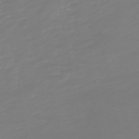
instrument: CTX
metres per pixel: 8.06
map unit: lHb
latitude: -49.4833
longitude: 82.5574
